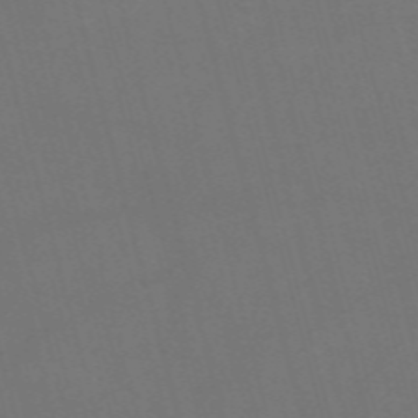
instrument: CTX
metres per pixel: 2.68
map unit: Nve
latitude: -59.2186
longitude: 62.0850
